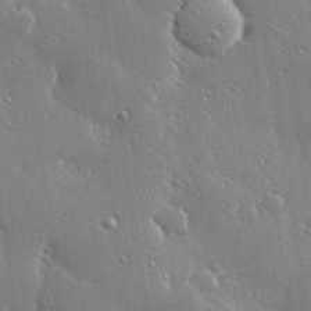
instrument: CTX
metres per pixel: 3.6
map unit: Hve
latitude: 28.8758
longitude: -92.2144
